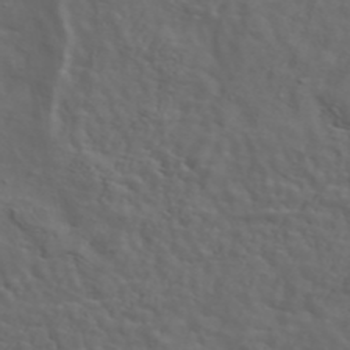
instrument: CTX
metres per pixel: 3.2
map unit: ANa
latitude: 47.7261
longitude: -83.2914
